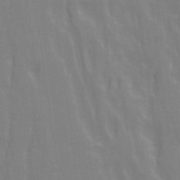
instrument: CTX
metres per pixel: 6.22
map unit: Ave
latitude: 21.1592
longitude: -134.2900
